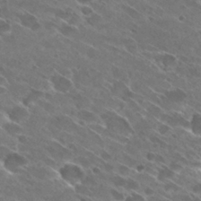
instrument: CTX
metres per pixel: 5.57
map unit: Hto
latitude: 29.4048
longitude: -43.9339
